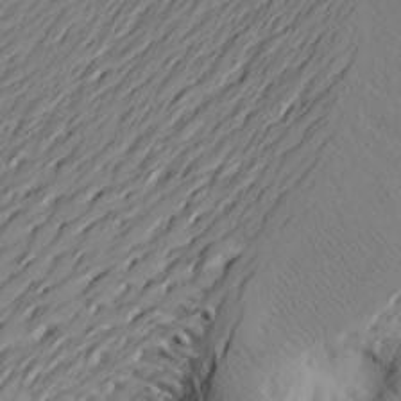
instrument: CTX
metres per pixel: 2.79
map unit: Aa
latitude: 22.8569
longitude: -144.2900
